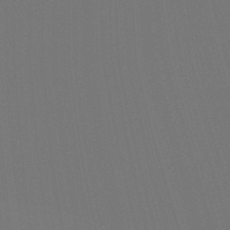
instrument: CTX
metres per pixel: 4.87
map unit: Ht
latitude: -5.0864
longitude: -27.0459
